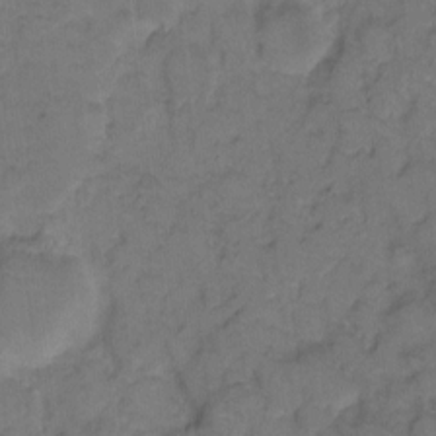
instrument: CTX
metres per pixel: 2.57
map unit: eHh
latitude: 7.4237
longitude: -63.7261
